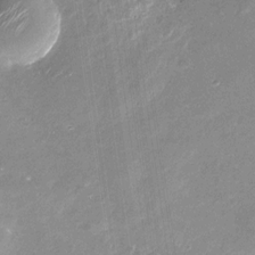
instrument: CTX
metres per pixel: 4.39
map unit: Nhu
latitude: -29.1242
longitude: -75.1970
